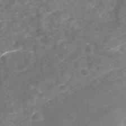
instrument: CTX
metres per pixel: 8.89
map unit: Nhu
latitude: -22.1228
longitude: -55.9339
